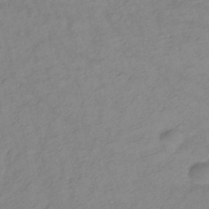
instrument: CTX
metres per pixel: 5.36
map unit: lHb
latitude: -34.7652
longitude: 72.5007
